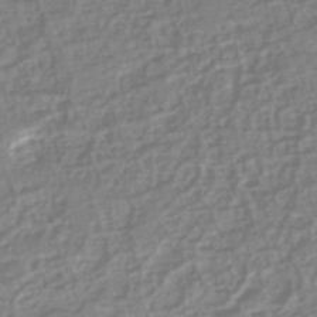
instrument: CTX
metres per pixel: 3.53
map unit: eHh
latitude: -44.2173
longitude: -29.3859
